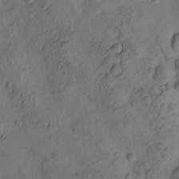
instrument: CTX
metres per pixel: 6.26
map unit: eHh
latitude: -1.5777
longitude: 16.9353
